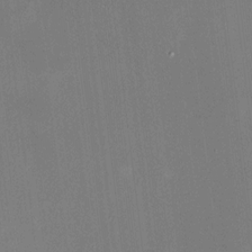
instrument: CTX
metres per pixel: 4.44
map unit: HNhu
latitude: 8.2334
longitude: 9.1431
